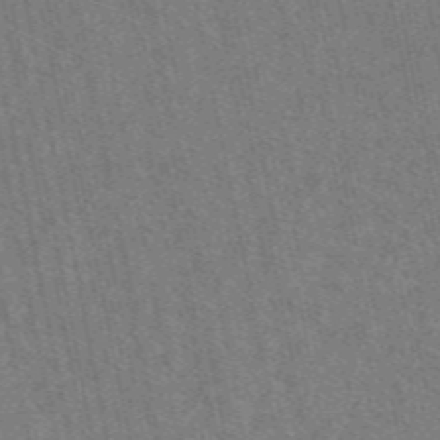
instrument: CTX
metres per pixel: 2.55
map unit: eAb
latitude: 49.1403
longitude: 116.8785
